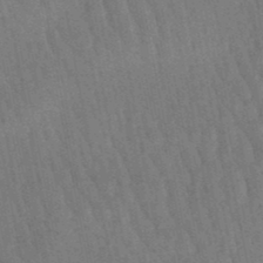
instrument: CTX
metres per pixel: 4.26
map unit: lHb
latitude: -47.4643
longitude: 77.1242
